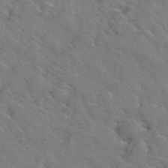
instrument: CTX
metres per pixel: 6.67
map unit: Hto
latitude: 38.8758
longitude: -43.9150
